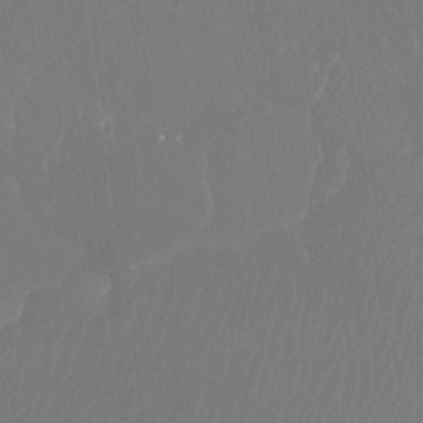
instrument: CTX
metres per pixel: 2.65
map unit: Htu
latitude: -13.7100
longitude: -49.1025
